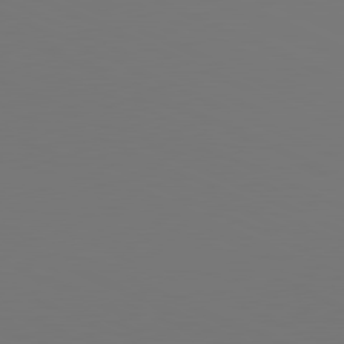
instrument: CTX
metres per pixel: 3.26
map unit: lApd
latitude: 81.1970
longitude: 147.6722
